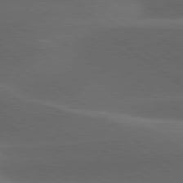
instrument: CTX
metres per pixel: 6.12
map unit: lApd
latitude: 79.1592
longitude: -48.9325
